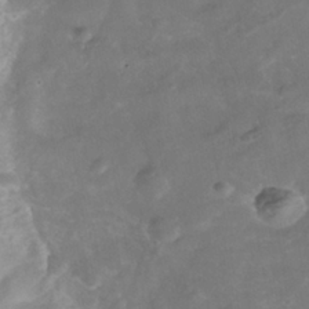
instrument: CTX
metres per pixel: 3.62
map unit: Nhe
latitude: -39.0487
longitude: -118.5923
